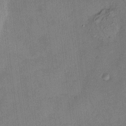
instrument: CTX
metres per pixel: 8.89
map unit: HNhu
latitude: 12.2145
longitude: 9.4076
